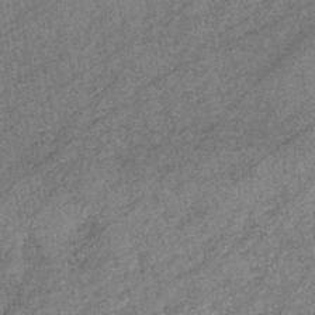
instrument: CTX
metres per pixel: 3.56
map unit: eHb
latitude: -41.8989
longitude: 82.5196
